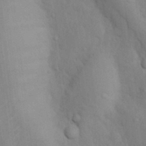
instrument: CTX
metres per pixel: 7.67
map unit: Nhu
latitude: 13.3860
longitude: -28.4790
